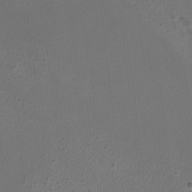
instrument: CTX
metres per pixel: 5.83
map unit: HNhu
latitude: -3.1998
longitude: -3.0647
